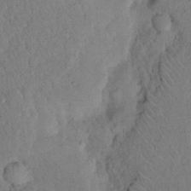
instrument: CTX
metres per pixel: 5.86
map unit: eHh
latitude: 18.8380
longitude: -62.4979
